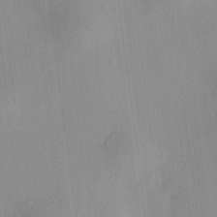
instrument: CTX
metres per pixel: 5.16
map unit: HNhu
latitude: 8.1767
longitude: 13.5966
